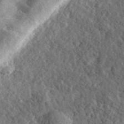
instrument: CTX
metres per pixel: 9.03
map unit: eHh
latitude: 35.8772
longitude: -79.7072
